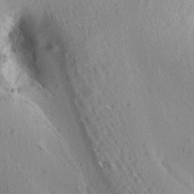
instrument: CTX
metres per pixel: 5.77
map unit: Aa
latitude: 12.7813
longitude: -143.5560
